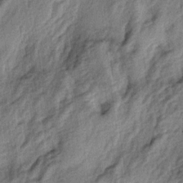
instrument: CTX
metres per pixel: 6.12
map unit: lAa
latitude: -5.2187
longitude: -124.1956
